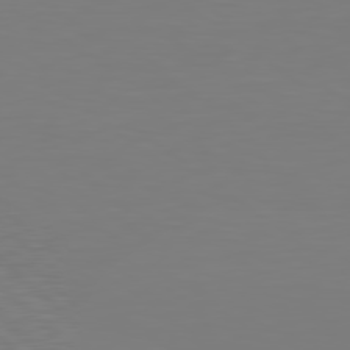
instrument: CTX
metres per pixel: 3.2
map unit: Hpe
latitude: 78.7813
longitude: -139.7072
